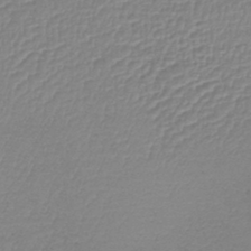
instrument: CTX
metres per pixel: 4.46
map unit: lHb
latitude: -41.8989
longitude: 74.2740
